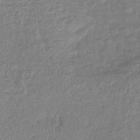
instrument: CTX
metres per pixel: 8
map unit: lHb
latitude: -41.0486
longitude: 75.2565
